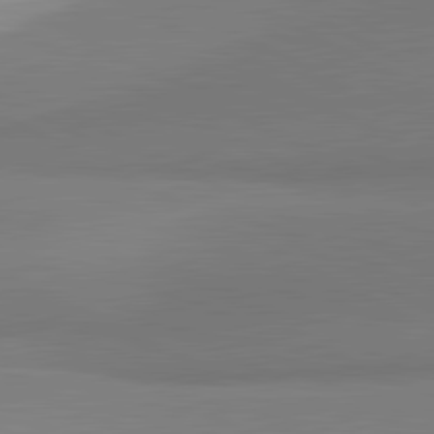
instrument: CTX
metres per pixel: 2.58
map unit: lApd
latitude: 81.6316
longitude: 151.9556
